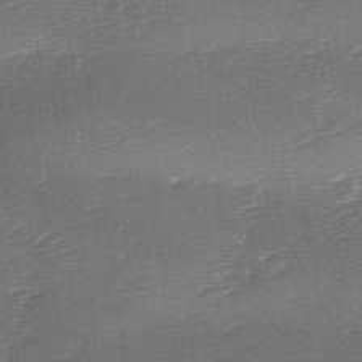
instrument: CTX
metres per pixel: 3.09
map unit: lAa
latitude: -2.6707
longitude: -128.5168
